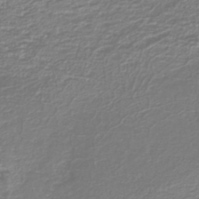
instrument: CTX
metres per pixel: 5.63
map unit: HNb
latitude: -40.6329
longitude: 51.4076
